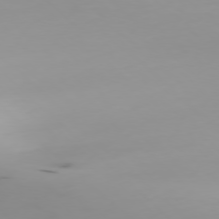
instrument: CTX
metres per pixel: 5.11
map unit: Ap
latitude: -77.8233
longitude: -64.7624
